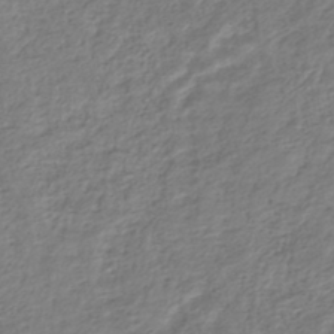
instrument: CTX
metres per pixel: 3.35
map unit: HNhu
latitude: -44.9542
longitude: 102.9164
